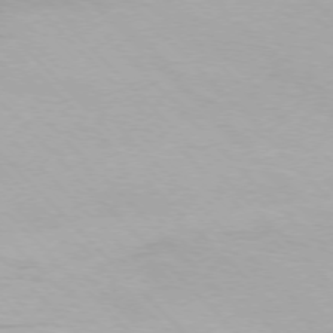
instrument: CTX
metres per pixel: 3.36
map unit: Ap
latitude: -76.9164
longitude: -64.8947
